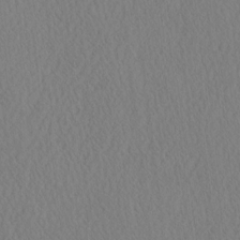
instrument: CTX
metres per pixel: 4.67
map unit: eHh
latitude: -3.3320
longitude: 16.4440
